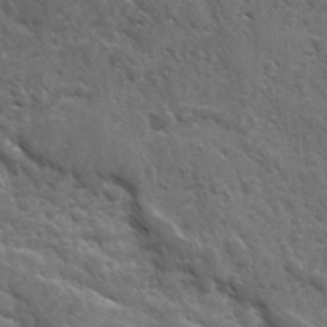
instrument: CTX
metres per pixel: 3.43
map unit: Ave
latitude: 10.8002
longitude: -103.4804
